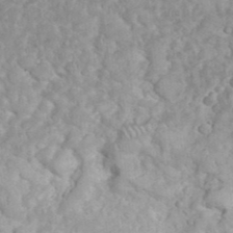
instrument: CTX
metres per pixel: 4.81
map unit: eHh
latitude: 35.2348
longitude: -62.2901
